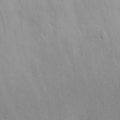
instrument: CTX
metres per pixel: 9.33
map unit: Nhu
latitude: 22.4790
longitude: -69.6127
